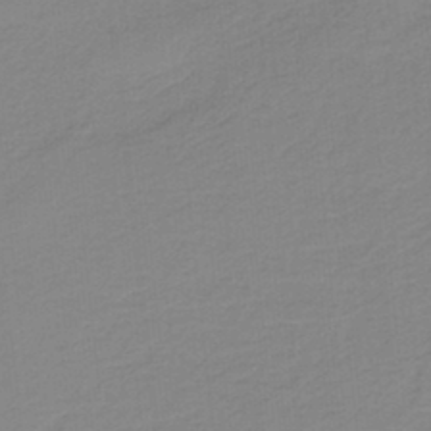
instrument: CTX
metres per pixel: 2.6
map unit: HNb
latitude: -36.2172
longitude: 55.9745
